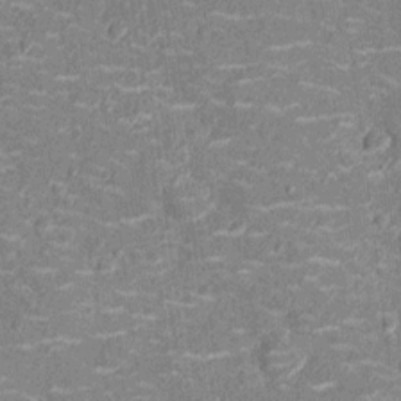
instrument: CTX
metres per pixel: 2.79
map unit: Nhu
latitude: -14.3118
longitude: -23.7072
